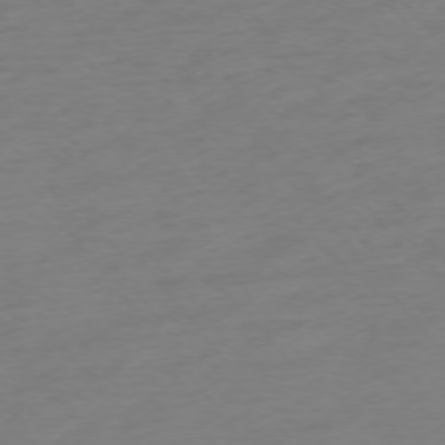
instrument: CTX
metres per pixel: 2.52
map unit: Ap
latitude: -75.3132
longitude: -71.9906
